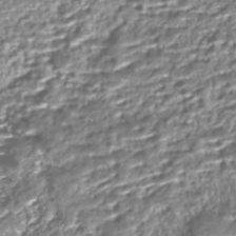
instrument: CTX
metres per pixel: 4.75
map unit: Nhe
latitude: -45.6533
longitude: 151.8800
